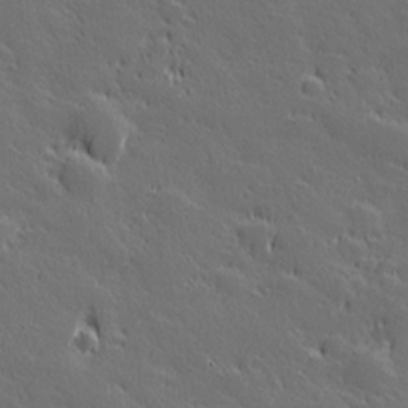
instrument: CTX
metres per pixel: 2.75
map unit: Hve
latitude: 27.3104
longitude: 144.0094
